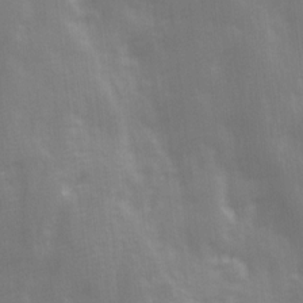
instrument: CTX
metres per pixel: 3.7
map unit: Ave
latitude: 13.4049
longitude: -104.0444
